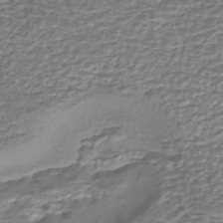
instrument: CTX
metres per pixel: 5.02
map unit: eHh
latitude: -43.5777
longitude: 121.0486
